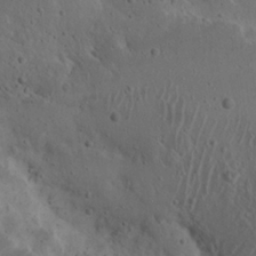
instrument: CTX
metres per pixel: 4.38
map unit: Nhu
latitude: 21.9528
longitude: -72.2523
